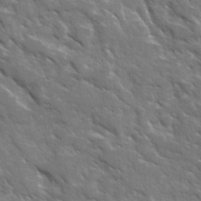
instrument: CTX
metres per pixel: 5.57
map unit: Ave
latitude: 17.7450
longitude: -130.7247
